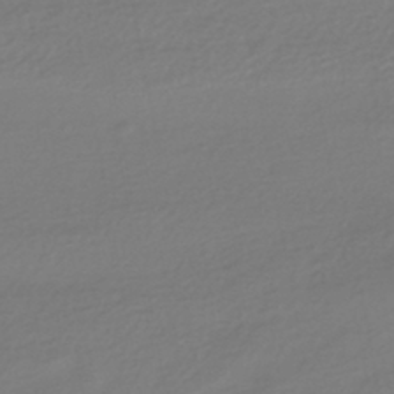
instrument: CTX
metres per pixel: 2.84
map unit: HNhu
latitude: -42.9163
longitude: 96.6330
